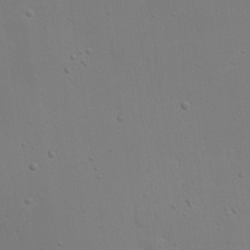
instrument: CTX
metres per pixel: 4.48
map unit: eHh
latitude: 18.1389
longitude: -71.7827
